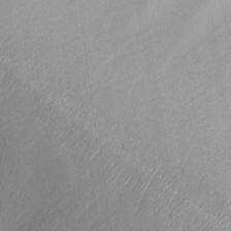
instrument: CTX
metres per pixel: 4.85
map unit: Nhu
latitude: -9.4643
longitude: -77.7071
